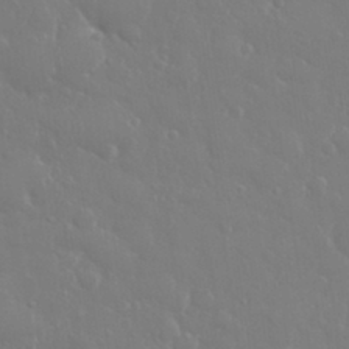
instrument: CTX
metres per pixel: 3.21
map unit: eHh
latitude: 33.2348
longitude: -60.3845
